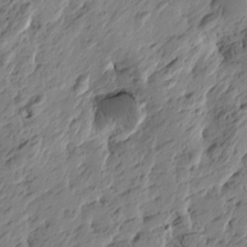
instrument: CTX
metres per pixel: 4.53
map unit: Htu
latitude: -3.1620
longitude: -179.0081
